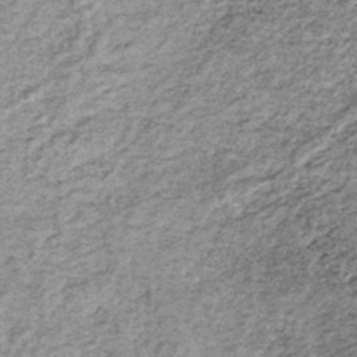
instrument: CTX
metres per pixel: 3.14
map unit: lHb
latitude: -37.3698
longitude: 65.1054
